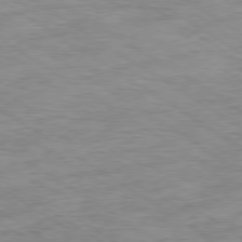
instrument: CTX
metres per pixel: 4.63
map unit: Ap
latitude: -79.9367
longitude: -48.6302
